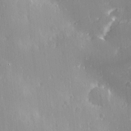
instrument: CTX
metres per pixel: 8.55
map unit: Ave
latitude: 0.4979
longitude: -113.6127
